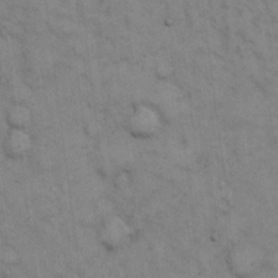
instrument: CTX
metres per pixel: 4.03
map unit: Hto
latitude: 12.8758
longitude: -60.6301
